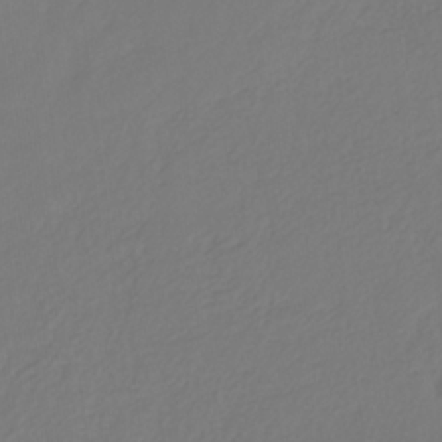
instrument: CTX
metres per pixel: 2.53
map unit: eHb
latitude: -30.1039
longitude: 64.5952
